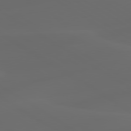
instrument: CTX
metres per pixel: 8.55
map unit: lApd
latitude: 80.1389
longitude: -91.2726
